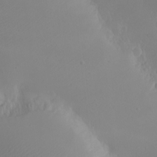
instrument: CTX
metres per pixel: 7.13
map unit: eHh
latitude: -7.8044
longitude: -70.4601
